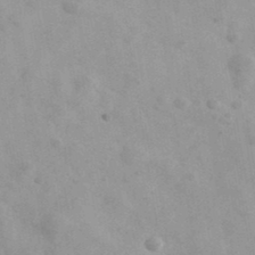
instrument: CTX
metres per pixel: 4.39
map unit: Ave
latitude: 39.2726
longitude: -107.1025
